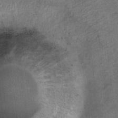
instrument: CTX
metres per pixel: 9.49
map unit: Hto
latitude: 8.2523
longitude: -36.4223
